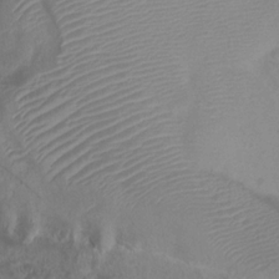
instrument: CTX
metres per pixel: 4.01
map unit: Htu
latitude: 2.1955
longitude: -21.4805
